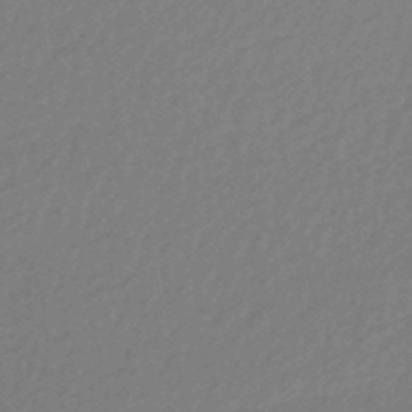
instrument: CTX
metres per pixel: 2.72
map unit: eHb
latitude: -44.3117
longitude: 89.2376
